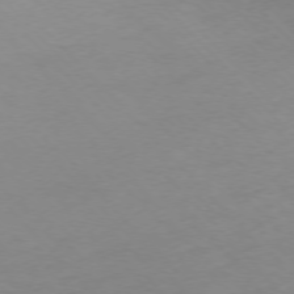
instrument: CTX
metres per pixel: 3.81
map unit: Ap
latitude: -76.5952
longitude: -71.1781
